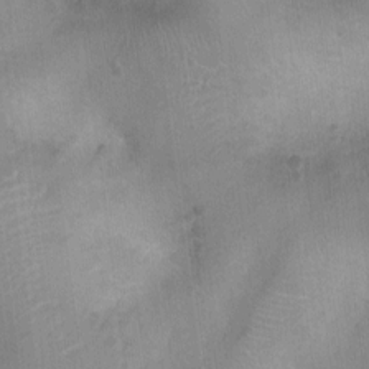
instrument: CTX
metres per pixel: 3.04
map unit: Ht
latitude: -3.8233
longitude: -17.0647
